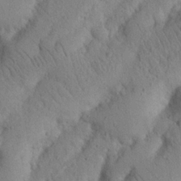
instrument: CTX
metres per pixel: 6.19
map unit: Nhu
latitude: 20.6869
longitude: -75.0647
